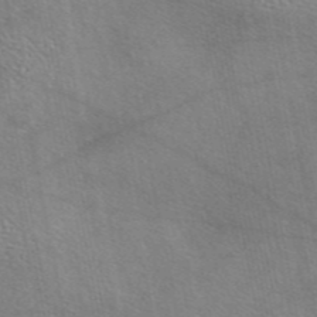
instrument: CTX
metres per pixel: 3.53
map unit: eAb
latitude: 45.4237
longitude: 113.5588
